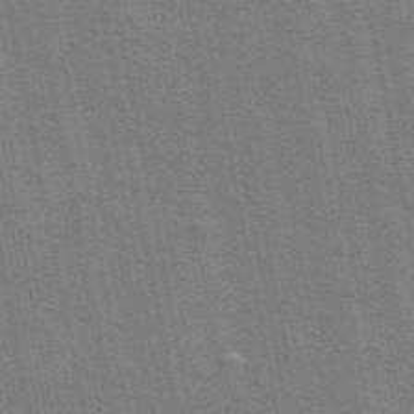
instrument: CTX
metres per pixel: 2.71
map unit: ANa
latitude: 49.5182
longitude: -75.5938
